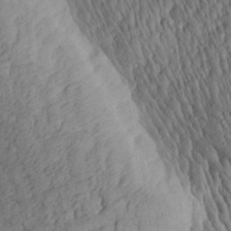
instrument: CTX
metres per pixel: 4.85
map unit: Aa
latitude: 27.9717
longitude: -140.8002
